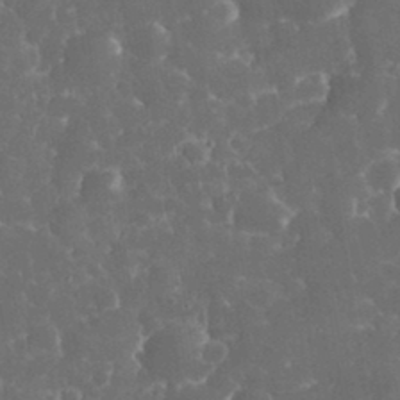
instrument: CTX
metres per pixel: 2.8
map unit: eHh
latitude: 33.6127
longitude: -63.6883
